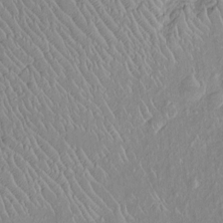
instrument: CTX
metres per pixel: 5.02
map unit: Htu
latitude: -6.5007
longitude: 153.2565
